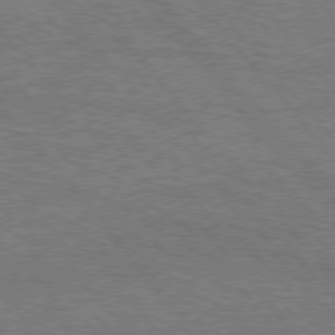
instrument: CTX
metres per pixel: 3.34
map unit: Hpe
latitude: 75.3671
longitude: -151.8772
